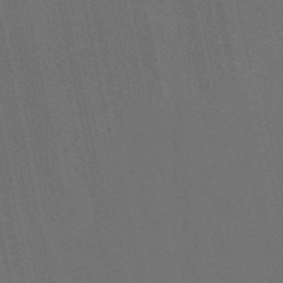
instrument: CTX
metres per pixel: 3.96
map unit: HNb
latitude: -52.3873
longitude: -48.9136
